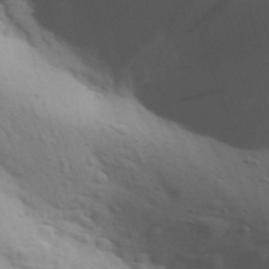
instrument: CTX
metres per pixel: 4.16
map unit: Aa
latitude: 31.0459
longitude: -146.7813
